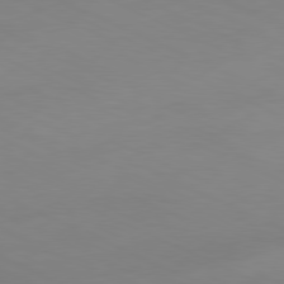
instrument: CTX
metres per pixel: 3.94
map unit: Ap
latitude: -81.2565
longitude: -93.7071
